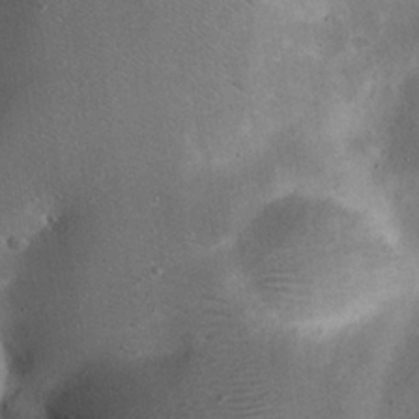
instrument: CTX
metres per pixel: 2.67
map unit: eHh
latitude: 24.0255
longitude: -71.1025
